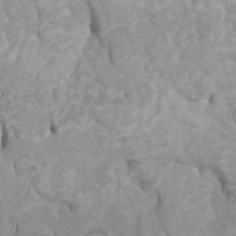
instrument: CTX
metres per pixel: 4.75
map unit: Htu
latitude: -10.0472
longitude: -74.7435
